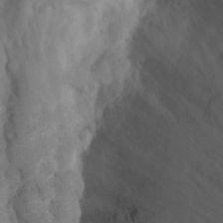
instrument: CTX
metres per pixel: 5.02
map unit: Ht
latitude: 2.8191
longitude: -26.7435
